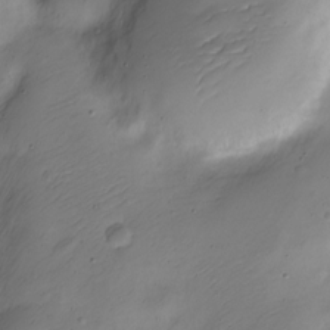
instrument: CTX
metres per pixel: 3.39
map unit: Nve
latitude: -23.4266
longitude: 106.1795
